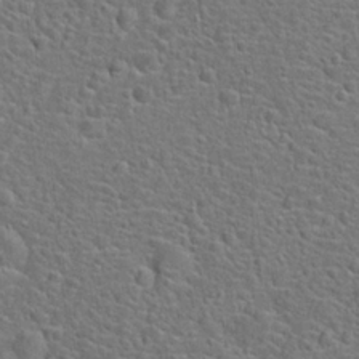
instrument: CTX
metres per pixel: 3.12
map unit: Hto
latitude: 22.1956
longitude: -46.4601
